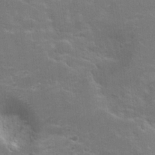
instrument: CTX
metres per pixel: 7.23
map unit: Hto
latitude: 20.7624
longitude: -39.9717
